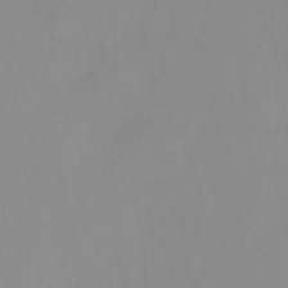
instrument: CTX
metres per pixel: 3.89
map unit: HNhu
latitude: -27.3509
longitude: 73.0486
